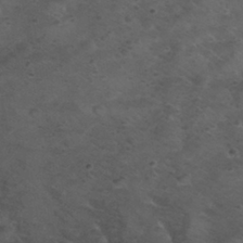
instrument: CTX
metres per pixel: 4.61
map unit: Nhu
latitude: 28.9513
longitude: -50.0633
